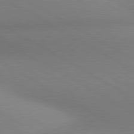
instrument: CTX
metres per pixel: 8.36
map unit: lApd
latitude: 80.5735
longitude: 130.6329
